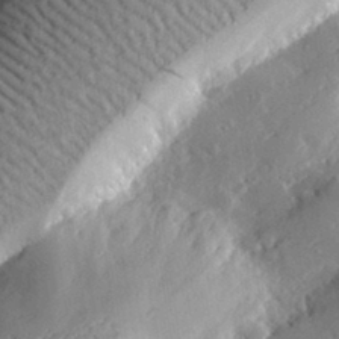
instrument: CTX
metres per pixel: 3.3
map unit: lHvf
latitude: 32.1011
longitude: -85.1592
